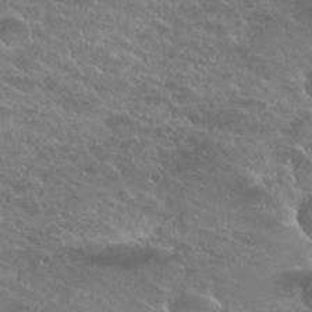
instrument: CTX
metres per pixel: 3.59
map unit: Hto
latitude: 26.0255
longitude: -39.6316
